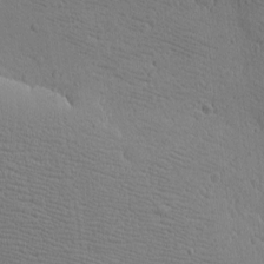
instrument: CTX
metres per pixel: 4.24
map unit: eHh
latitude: -7.8989
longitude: -70.6301
